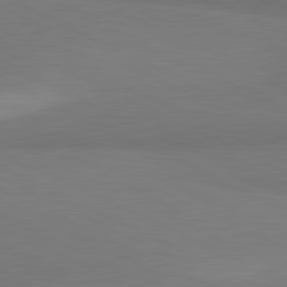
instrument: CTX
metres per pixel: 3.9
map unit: lApd
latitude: 81.7639
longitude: 157.9367
